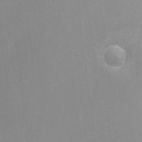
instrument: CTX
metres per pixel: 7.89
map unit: Nhu
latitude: -8.3684
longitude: -90.9703
